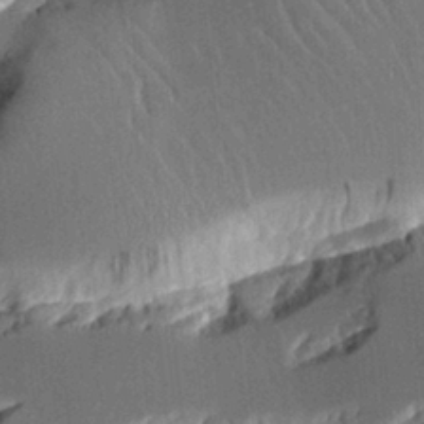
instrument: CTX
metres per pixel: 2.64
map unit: Aa
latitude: 12.2523
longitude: -126.4412
